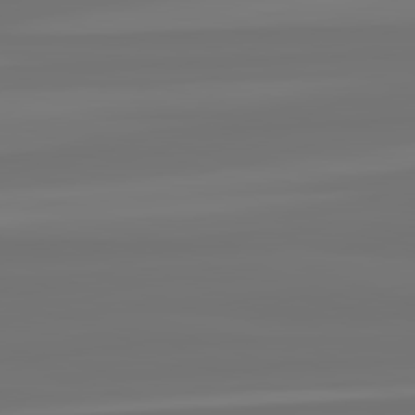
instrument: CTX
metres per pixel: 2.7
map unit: lApd
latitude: 82.4412
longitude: -177.1025
